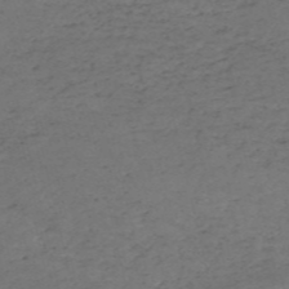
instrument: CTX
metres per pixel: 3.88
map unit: HNb
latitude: -55.7100
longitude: -44.5357
